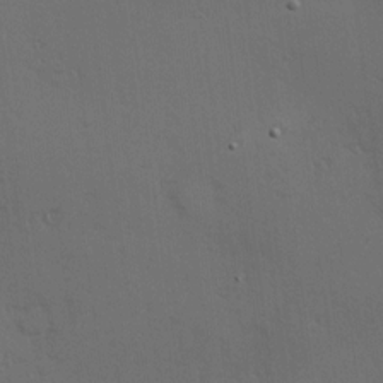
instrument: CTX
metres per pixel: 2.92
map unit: Hve
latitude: 14.1578
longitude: -90.5735
